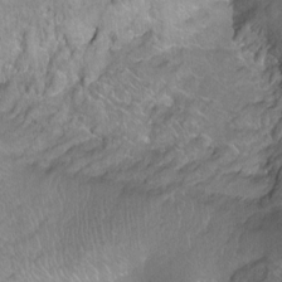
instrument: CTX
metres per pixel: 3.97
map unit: Ht
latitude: -6.9352
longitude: -36.9892
